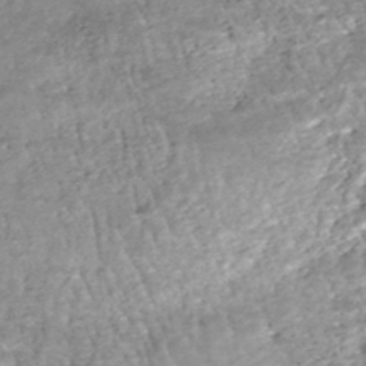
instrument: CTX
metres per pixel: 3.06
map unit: HNhu
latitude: -48.5196
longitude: 102.7841
